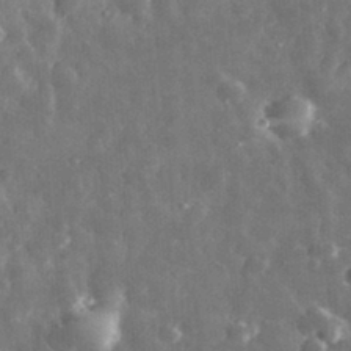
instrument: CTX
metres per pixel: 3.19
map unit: eHh
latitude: 31.8584
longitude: -71.7072
